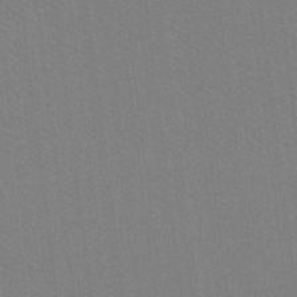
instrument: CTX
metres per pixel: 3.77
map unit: Ht
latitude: -9.8989
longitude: -38.7246
